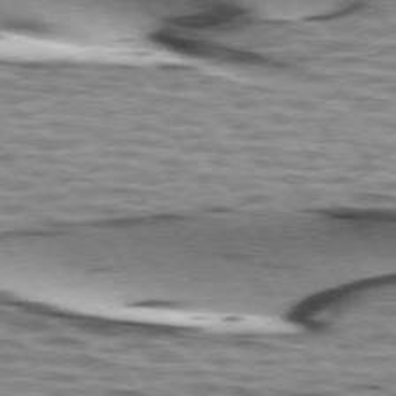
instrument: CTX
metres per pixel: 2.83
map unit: lApd
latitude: 74.4412
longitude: -52.8947
